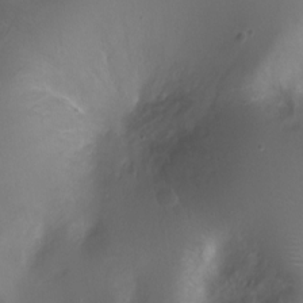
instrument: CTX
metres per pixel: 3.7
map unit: Ht
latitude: -0.6519
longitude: -36.2712
